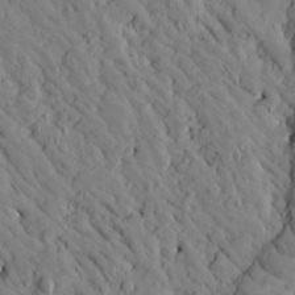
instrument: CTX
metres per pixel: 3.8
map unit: Htu
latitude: -2.7841
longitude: 173.8989
